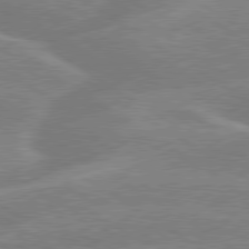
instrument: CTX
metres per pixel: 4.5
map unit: lApd
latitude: 79.5182
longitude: -131.2537
